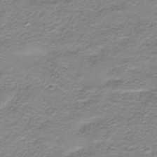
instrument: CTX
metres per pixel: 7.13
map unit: HNhu
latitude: -40.7463
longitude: 108.8786
